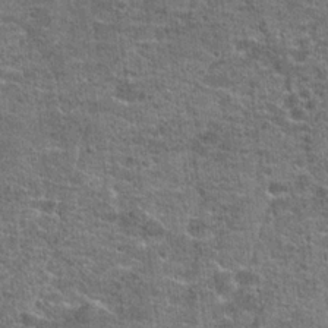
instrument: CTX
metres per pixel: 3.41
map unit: Hto
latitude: 20.8569
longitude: -43.7072
